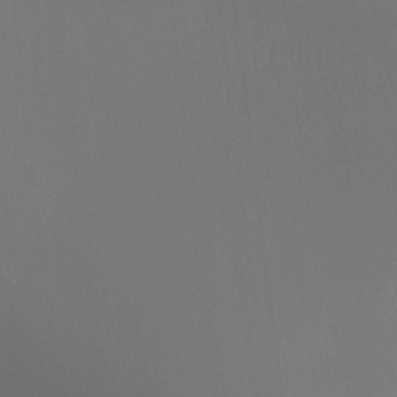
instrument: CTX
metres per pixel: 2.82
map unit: Ht
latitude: -7.4076
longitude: -30.5546
